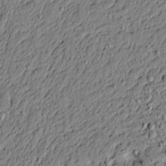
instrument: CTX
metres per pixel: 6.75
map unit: lAvf
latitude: 5.9150
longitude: 166.9920
